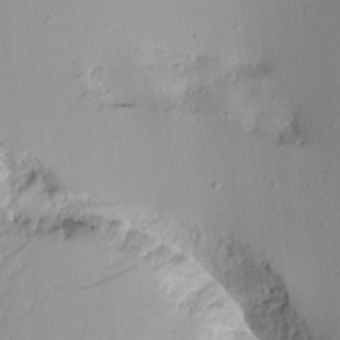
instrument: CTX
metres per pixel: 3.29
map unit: Aa
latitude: 10.8002
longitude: -127.3293
